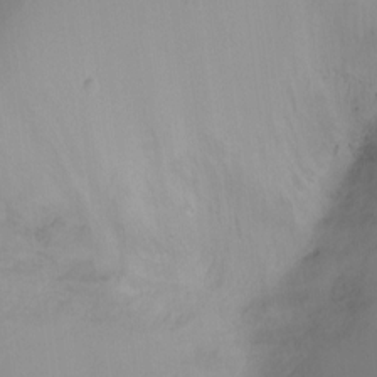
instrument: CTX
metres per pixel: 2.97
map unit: Ht
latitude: -17.0865
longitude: -45.5182
